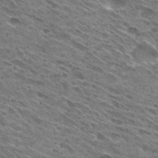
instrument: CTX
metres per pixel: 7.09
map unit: Hto
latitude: 30.3468
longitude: -45.3481
